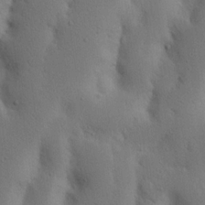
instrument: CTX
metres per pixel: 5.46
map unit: Nhu
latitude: 19.3103
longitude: -75.6505
